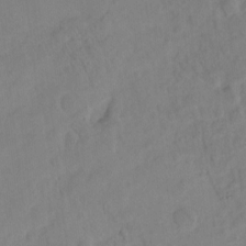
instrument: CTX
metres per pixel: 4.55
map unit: Hto
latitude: -7.1998
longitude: -47.0081
